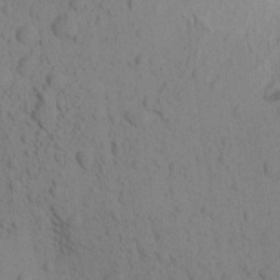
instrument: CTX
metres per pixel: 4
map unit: Aa
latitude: 19.9339
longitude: -149.1781
